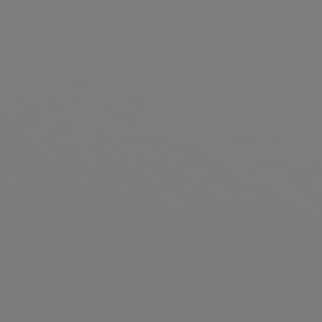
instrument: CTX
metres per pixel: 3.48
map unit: Hpe
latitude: 77.9150
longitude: 179.7666
